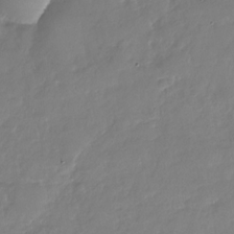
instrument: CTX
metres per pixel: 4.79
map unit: Nhu
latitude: -29.1053
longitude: -61.2159
